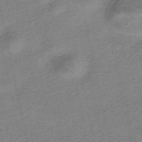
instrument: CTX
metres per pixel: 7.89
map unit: HNhu
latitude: -40.0472
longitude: 102.9731
